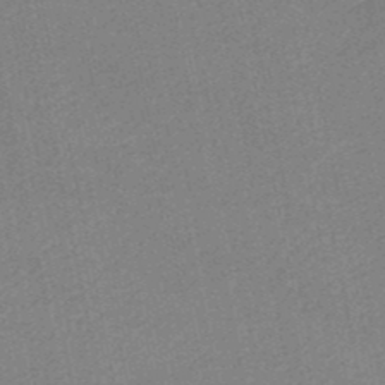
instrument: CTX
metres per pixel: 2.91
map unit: HNb
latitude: -48.9542
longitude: 59.4265
